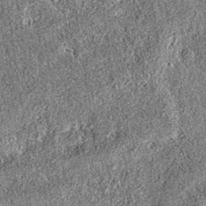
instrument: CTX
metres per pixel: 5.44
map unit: eAb
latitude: 36.5168
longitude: 110.8597
